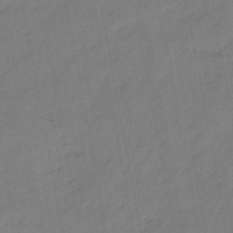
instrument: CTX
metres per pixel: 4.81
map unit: eHb
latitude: -46.9730
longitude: 80.6708
